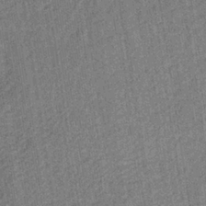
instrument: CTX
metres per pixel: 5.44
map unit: lHb
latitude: -35.8989
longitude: 63.9178
